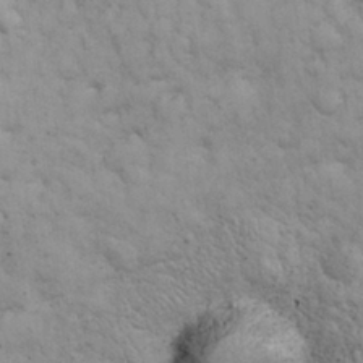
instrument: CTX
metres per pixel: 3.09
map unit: eHh
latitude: 31.8206
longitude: -67.4993
